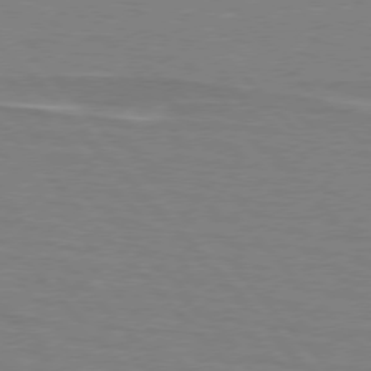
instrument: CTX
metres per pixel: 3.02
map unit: lApd
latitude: 75.9339
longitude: -81.4237
